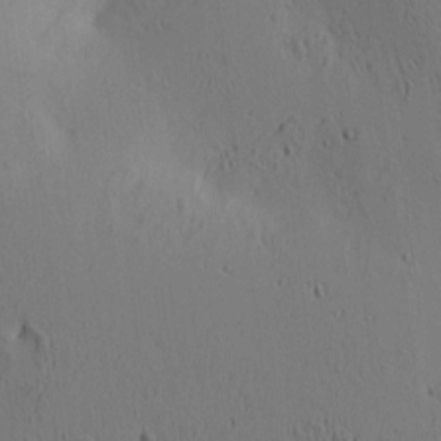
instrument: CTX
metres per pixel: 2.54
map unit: lAa
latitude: 6.8191
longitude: -114.3656
